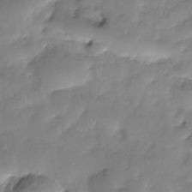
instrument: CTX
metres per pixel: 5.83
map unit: Nhe
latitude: -38.4629
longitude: -148.9514
